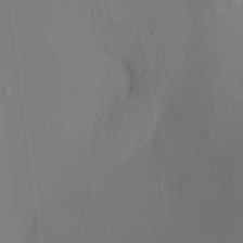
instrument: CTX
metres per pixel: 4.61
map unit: HNhu
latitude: 12.4979
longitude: 11.3699
